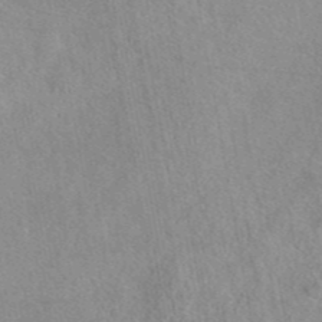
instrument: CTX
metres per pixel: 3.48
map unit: eAb
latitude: 44.3089
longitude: 109.6155
